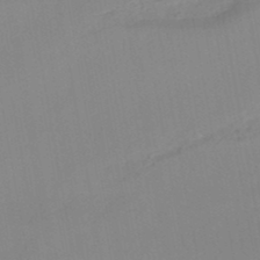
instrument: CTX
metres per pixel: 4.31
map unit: lHb
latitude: -45.2754
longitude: 77.1242
